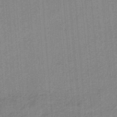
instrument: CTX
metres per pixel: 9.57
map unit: HNb
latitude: -35.2187
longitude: 57.4643
